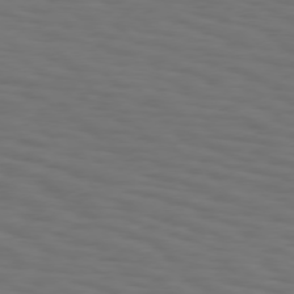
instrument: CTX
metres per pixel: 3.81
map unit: Hpe
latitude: 75.5749
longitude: -132.4979
